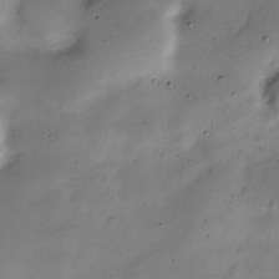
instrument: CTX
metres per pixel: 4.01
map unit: Nve
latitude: -24.9542
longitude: 105.9745
